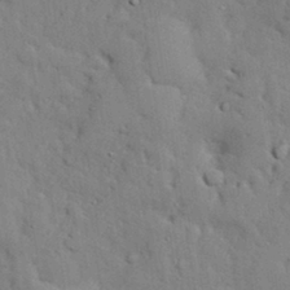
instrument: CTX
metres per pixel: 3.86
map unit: eHh
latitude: 30.2712
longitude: -83.0080
